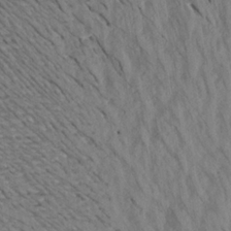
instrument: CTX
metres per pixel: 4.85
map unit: Aa
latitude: 20.1389
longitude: -146.8002
